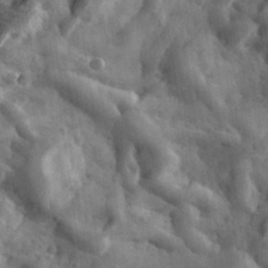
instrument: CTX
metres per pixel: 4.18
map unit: eHh
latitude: 33.5749
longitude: -78.4034
